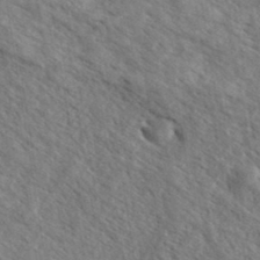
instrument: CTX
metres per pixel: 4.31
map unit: eHh
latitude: 36.9703
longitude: -138.5546
